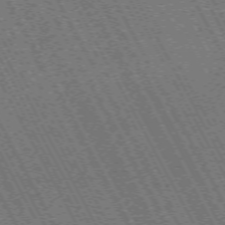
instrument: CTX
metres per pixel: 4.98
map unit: Hpe
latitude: -71.4077
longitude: 11.0487
